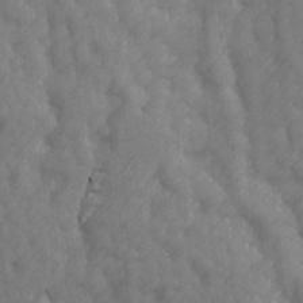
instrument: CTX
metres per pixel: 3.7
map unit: Ave
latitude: 13.5749
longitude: -105.1970
